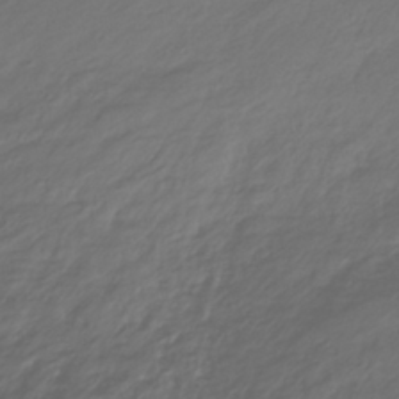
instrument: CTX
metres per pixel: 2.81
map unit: ANa
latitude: -38.9542
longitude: 96.4629
